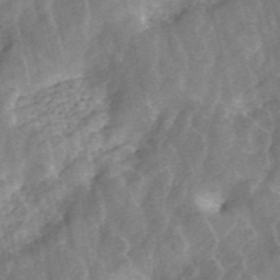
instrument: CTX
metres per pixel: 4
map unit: ANa
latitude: 45.5749
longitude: 25.4076
